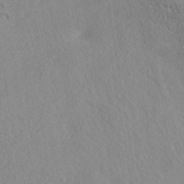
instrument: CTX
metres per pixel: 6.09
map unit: eAb
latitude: 39.1781
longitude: 113.1809
